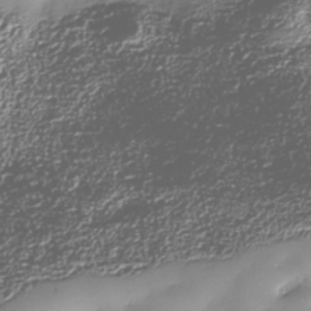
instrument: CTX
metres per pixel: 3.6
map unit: Nhe
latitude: -37.9745
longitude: -148.7813
